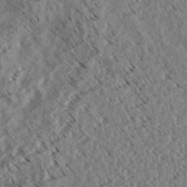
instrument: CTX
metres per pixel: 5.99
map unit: eHh
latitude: 35.2537
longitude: -139.5749
